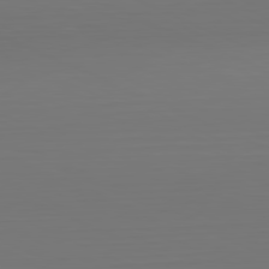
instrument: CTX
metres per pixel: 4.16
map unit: Hpe
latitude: -81.7478
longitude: 6.3495
